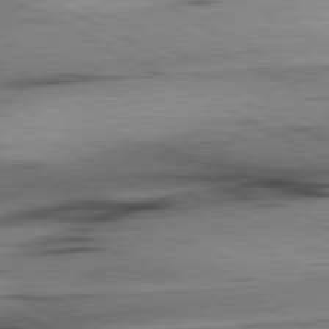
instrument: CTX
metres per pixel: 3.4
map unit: lApd
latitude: 80.6868
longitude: -157.8394
